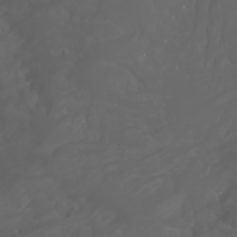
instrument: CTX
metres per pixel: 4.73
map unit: Htu
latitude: -1.6911
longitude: -76.1200
